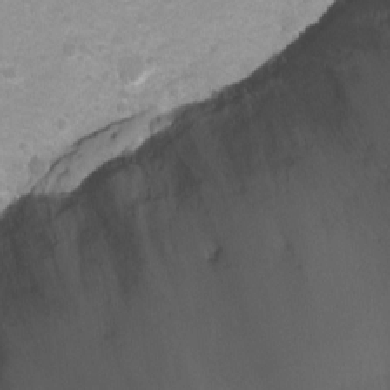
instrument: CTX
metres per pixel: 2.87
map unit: Nhu
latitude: -8.0850
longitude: -42.5357
